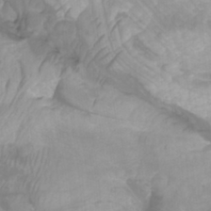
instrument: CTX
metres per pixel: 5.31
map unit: Htu
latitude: -4.9352
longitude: -76.6679
